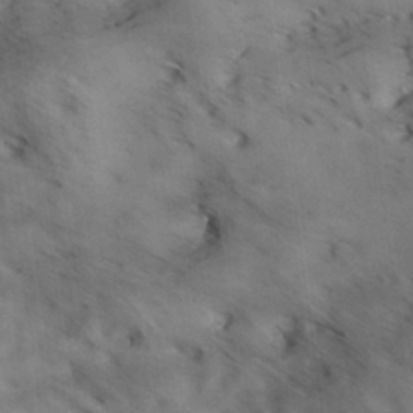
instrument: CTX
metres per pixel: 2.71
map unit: Hve
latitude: 31.9339
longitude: 148.8219
